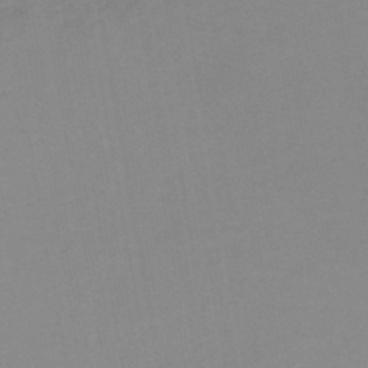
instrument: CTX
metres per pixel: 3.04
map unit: lHb
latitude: -44.6519
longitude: 77.2754
